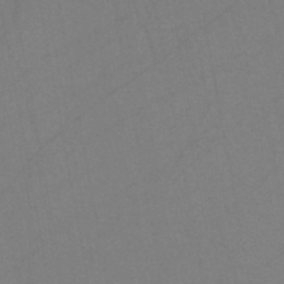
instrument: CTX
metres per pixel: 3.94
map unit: HNb
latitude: -45.8422
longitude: -40.4034
